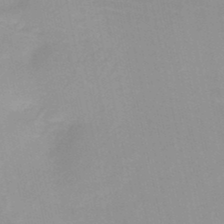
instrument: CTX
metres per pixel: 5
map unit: HNb
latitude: -48.2173
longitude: -43.5938
